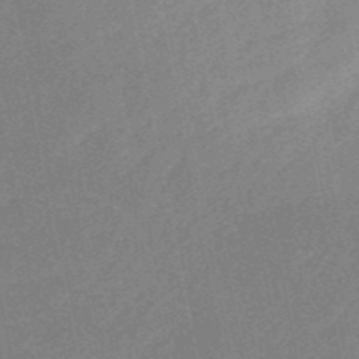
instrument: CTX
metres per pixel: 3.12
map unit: HNb
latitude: -51.9556
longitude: -49.3482
